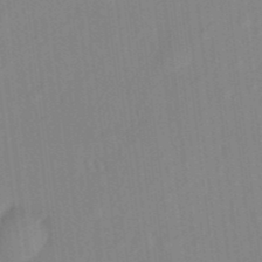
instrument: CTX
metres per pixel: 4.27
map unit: eHh
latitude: 4.4223
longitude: -73.8962
